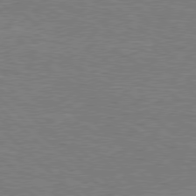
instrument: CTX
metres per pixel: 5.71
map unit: Hpe
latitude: 78.1578
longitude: -151.8583
